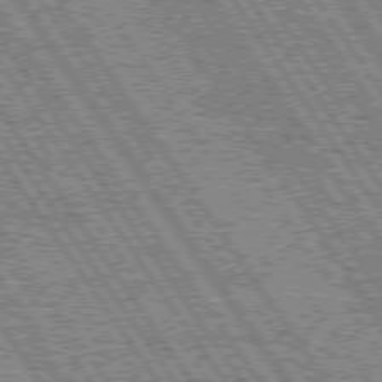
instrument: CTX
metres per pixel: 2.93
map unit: Hpe
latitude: 74.8380
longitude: -153.5560
